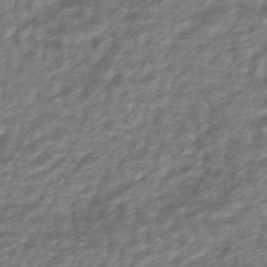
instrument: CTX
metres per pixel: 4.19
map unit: HNhu
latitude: -44.8030
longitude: 102.2928
